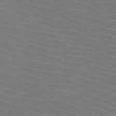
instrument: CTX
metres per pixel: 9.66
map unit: HNb
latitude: -47.3698
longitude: -45.4048
